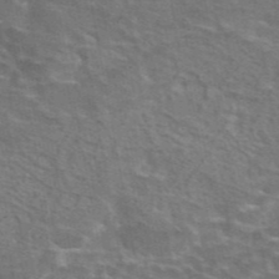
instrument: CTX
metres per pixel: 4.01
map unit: eAb
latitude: 44.7813
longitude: 107.3132
